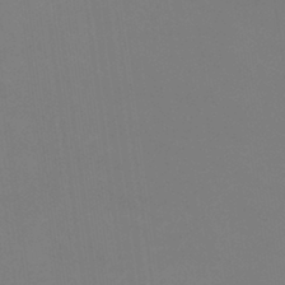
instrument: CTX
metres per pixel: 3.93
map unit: eHb
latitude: -38.3118
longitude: 75.1243
